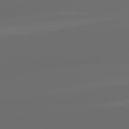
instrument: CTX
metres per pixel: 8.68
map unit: lApd
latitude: 83.6504
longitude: -130.7058
